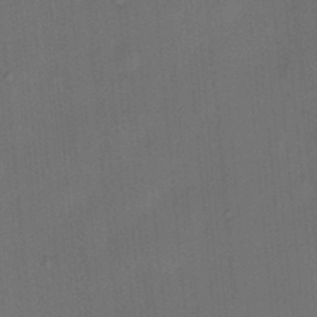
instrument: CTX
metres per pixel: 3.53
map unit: HNhu
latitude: 12.1956
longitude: 10.7652
